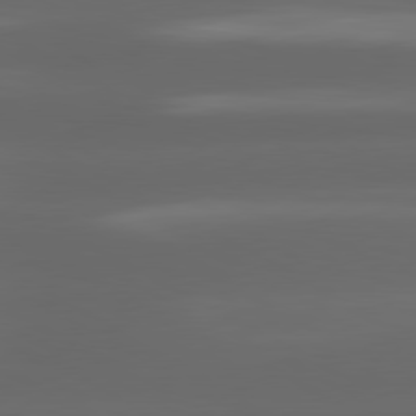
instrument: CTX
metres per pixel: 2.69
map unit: lApd
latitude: 80.4601
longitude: -145.3293
